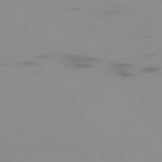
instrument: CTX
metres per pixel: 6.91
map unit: Hpe
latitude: -76.5007
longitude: -10.7813
